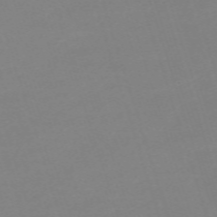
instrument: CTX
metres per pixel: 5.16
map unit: eHh
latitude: -63.2565
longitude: 49.2754
